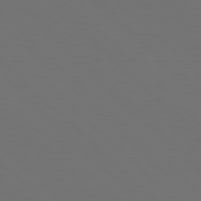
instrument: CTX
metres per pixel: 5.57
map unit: Hpe
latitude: 77.6505
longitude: -169.9339
